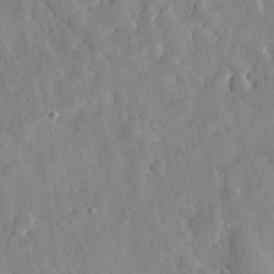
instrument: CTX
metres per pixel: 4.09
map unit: eHh
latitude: 29.2348
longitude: -78.0822
